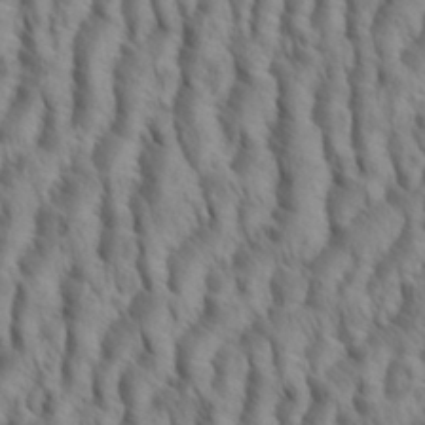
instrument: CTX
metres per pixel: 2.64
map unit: eHh
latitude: 34.7246
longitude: -138.4223
